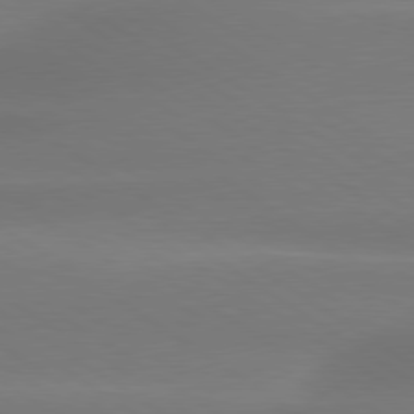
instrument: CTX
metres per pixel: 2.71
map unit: lApd
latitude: 79.6883
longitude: -134.8569
